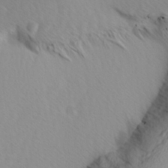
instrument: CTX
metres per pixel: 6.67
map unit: Ave
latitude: 8.3845
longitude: -105.4994
